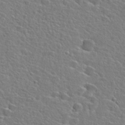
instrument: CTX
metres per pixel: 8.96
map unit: Hto
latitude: 25.4048
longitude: -46.6491
